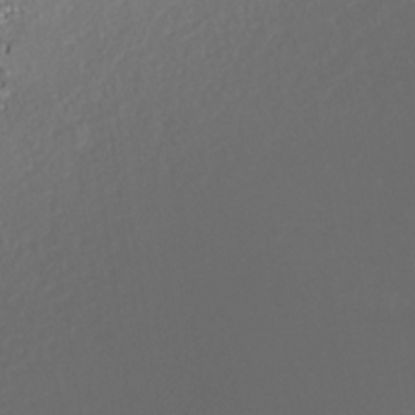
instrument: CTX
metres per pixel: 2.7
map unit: Nhe
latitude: -38.0283
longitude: -88.8002
